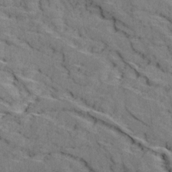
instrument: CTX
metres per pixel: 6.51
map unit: Ave
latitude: 18.7624
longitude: -135.2159
